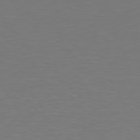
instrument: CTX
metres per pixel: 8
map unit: Hpe
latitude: 78.7247
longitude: -166.5545
